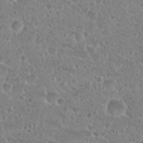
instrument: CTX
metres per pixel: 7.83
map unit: Hto
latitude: 27.2537
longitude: -51.0647
